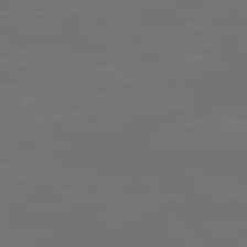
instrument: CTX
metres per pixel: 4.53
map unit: Hpe
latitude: -73.2187
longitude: 4.5007
